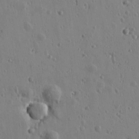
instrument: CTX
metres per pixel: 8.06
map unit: Htu
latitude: 0.8380
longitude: -178.0633
